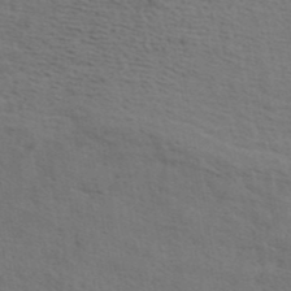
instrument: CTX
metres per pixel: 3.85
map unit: ANa
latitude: 43.0836
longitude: 29.1431
